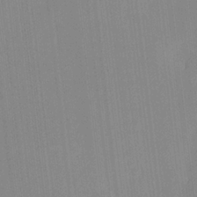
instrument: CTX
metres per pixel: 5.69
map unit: HNhu
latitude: 6.1200
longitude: 11.0675
